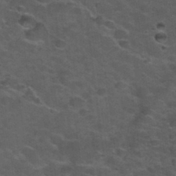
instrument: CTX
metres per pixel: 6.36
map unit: Nhu
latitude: 31.8017
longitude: -50.1955
